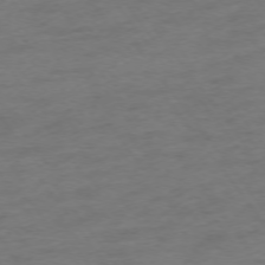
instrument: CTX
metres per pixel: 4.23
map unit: Ap
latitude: -74.9353
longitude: -73.1026
